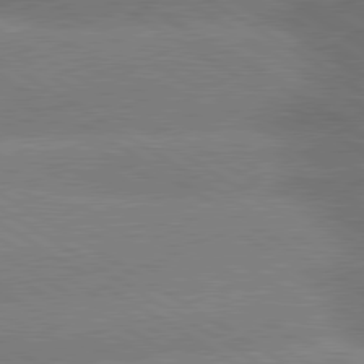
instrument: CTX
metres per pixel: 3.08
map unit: lApd
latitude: 79.9906
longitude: -152.3656
